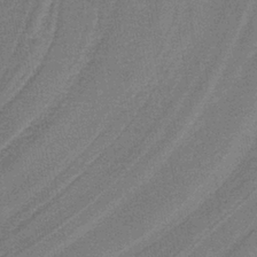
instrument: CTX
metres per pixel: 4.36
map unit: lHb
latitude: -37.9556
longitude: 57.3509
